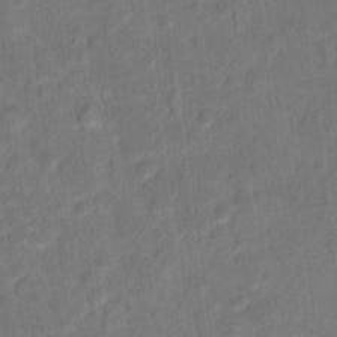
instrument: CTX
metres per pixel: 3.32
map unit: Hto
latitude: 15.8773
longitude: -39.6505
